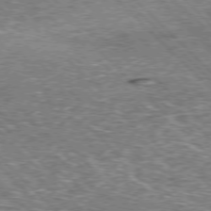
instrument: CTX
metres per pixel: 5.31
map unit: Hpe
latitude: -77.7478
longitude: 15.9367
